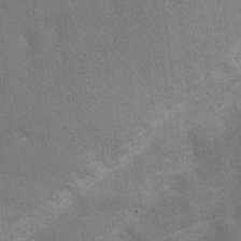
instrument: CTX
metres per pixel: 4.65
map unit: Nhu
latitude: 4.2145
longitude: -25.1781
